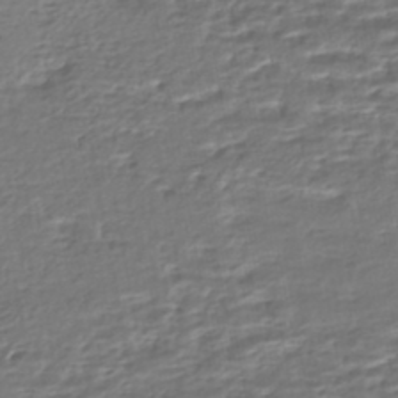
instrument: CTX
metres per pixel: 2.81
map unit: HNhu
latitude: -45.4832
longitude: 103.6344
